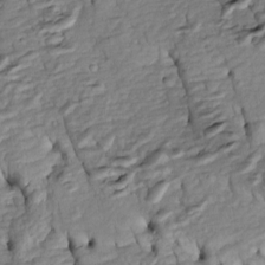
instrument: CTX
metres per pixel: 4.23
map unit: Htu
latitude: -6.0472
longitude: 154.3495
